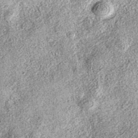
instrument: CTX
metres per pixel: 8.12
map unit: eAb
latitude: 36.9513
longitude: 106.7274
